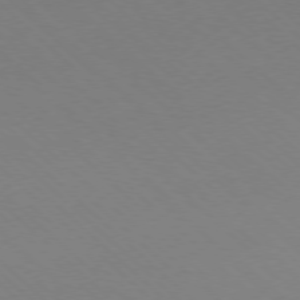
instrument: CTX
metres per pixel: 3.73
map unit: Ap
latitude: -78.3117
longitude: -91.3671
